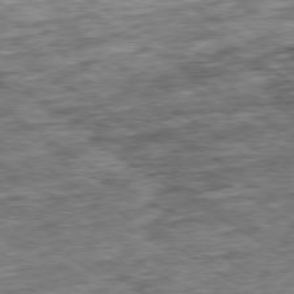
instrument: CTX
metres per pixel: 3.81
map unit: Ap
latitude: -79.8422
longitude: -74.9892
